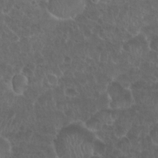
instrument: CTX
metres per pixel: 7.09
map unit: Nhu
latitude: 26.0822
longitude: -51.6505
